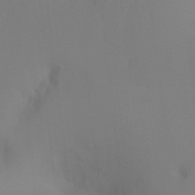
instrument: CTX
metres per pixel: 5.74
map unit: Ht
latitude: -5.3698
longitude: -27.0459
